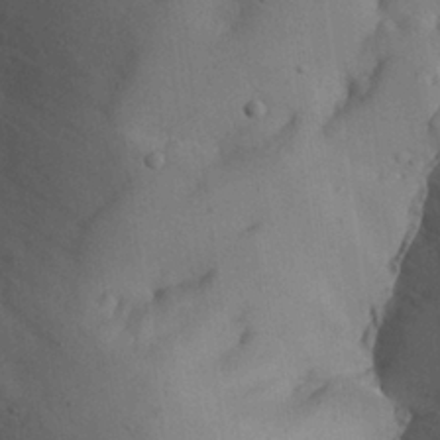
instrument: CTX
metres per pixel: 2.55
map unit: Aa
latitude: 27.2348
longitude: -128.7624
